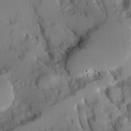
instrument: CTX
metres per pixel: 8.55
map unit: Ave
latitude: 8.6302
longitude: -103.5938
